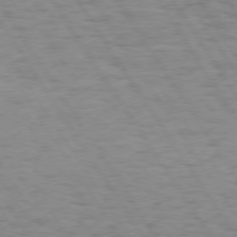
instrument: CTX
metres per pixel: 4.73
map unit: Hpe
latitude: 74.2334
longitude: -136.4223
